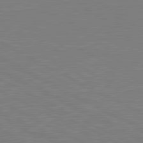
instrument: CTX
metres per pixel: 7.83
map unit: lApd
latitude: 81.3104
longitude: 151.2565
